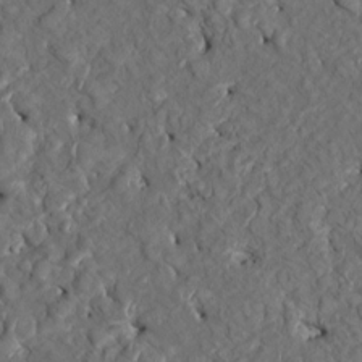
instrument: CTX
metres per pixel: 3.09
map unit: HNhu
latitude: 3.9150
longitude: -7.3104
